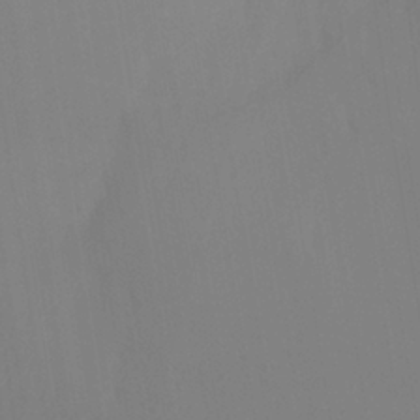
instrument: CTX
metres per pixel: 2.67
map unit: Htu
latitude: -14.3684
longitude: -48.0255
